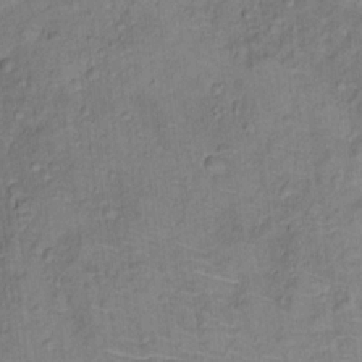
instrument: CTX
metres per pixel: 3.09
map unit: Ht
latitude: 13.1592
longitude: -40.0633
